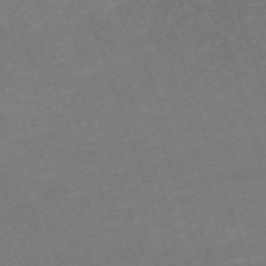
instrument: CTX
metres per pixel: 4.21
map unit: eHh
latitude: -64.2551
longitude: 50.2173
